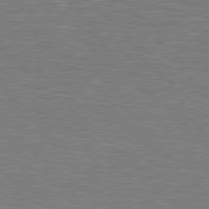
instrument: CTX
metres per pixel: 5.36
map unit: Hpe
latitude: 78.1767
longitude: -151.9528
